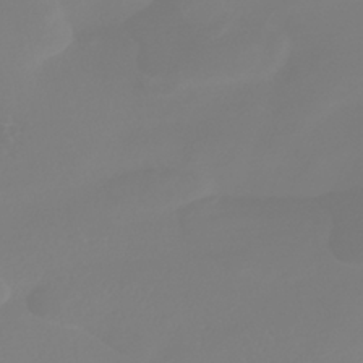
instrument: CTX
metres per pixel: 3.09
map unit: HNhu
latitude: -41.1053
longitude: 100.6329
